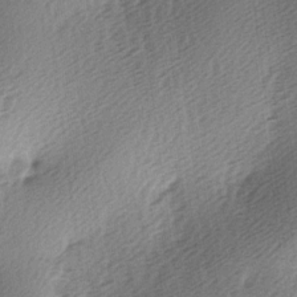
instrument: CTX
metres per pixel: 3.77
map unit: lAa
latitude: -3.2186
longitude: -126.6302
